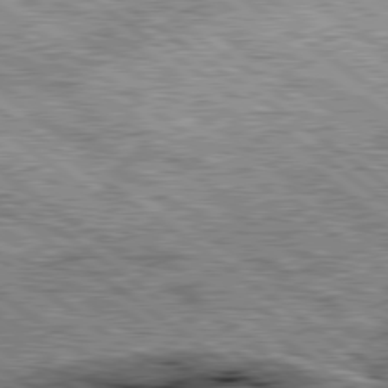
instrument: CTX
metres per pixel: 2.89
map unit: lApd
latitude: 79.7828
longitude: -48.0633
